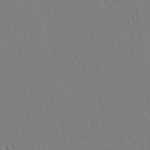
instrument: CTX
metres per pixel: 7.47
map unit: lAvf
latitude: 14.6680
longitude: -126.2334
